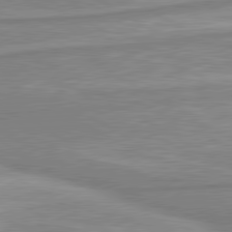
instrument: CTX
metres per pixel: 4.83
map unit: lApd
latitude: 80.4412
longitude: -172.4223
